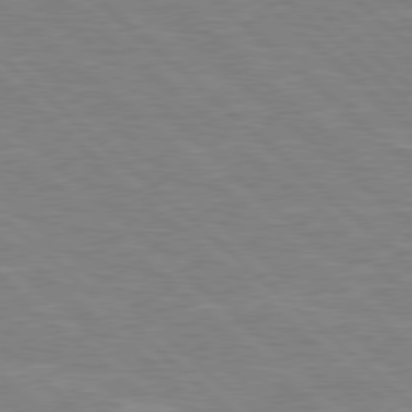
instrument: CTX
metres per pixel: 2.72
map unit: Hpe
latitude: 78.1767
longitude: -152.1956
